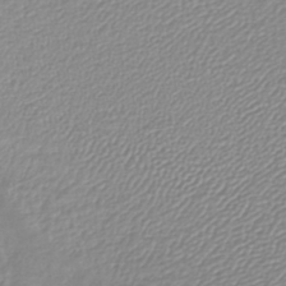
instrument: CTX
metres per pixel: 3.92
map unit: lHb
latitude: -40.2361
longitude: 64.4062
